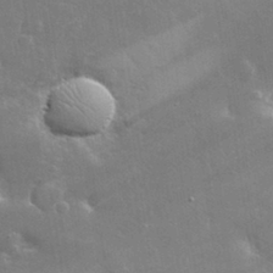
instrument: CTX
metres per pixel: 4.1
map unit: lHvf
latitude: 32.7624
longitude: -93.2726
